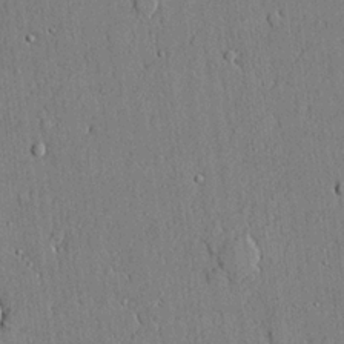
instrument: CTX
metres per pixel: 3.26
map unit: lHvf
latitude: 20.9136
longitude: 143.9178
